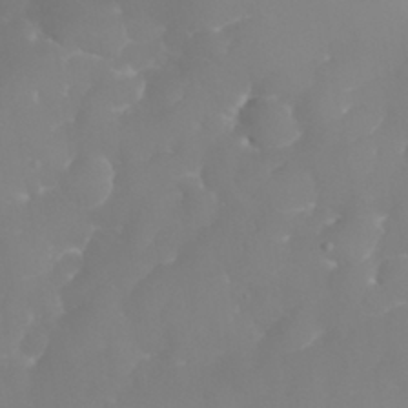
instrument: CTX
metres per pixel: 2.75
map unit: eHh
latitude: 30.7625
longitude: -65.2726
